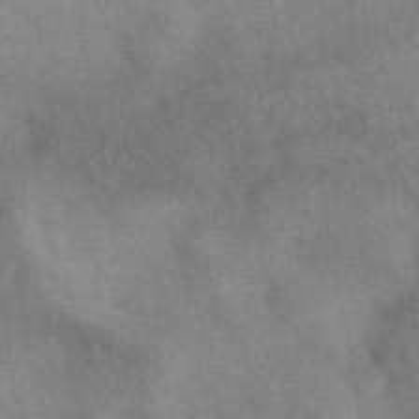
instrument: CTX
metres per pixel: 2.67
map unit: eAb
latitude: 41.7449
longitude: 103.2565
